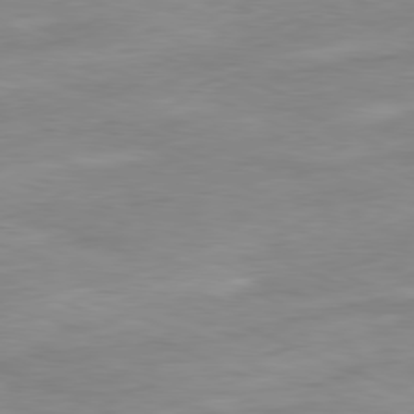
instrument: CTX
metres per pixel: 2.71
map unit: Ap
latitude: -81.6533
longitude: -81.1214
